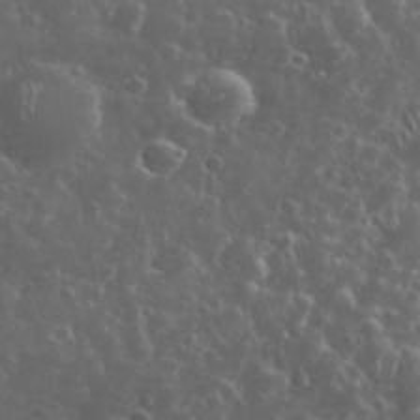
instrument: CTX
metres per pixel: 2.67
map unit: eHh
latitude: 34.1200
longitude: -61.2159
